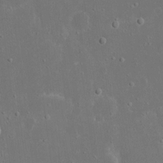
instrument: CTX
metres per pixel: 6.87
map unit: eHh
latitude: 17.2537
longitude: -72.1011
